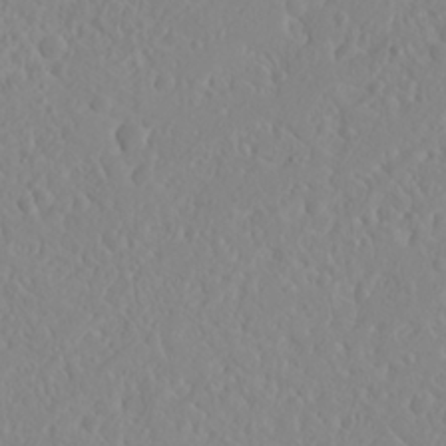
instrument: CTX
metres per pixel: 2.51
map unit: Nhu
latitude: 23.4804
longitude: -64.4034
